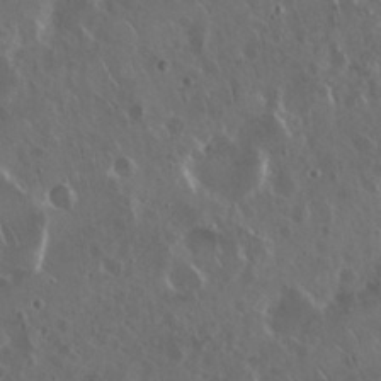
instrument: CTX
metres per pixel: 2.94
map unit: Nhu
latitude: 29.5749
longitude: -59.8394
